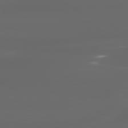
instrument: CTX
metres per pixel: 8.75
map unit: lApd
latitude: 80.3467
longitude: -117.8961
